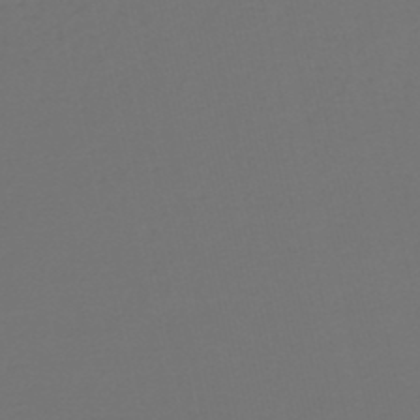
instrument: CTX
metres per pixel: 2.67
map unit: lHb
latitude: -47.5021
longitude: 65.2187
